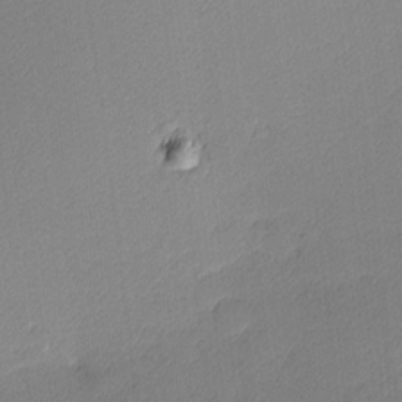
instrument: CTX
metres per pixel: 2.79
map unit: Nhu
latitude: 2.7057
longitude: -75.7072
